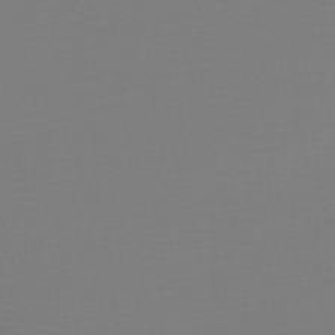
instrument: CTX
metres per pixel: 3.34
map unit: eHh
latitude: -5.4076
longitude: -84.2523
